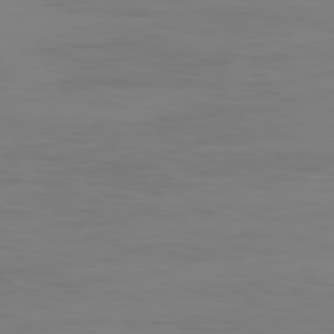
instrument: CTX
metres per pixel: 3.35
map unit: Ap
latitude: -79.4832
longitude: -78.7058
